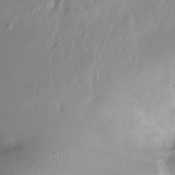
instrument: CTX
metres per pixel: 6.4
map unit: Ht
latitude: -15.1620
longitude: -45.0836
